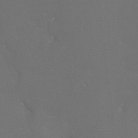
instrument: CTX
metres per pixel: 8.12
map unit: Htu
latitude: -7.2943
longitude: -33.0270
